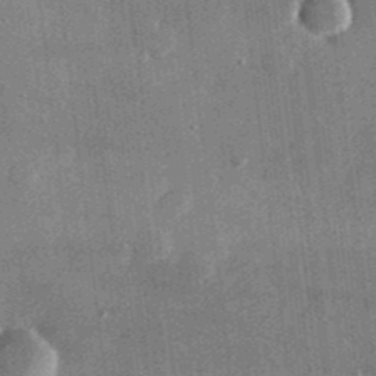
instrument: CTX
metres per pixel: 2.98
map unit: lHvf
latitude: 31.4238
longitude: -90.3278
